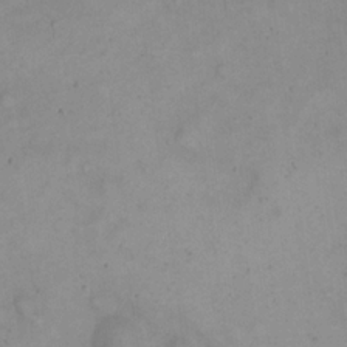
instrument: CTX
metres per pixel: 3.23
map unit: eHh
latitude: 21.4049
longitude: -61.9339
